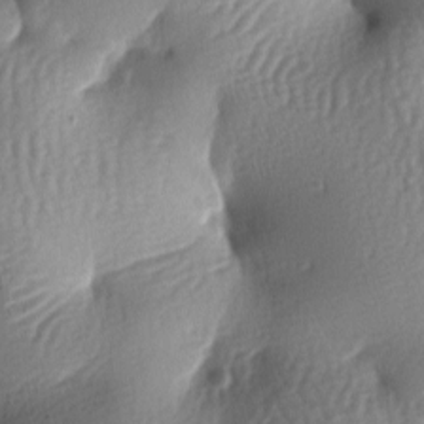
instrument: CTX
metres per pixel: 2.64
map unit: lAa
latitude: -7.2187
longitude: -126.7624
